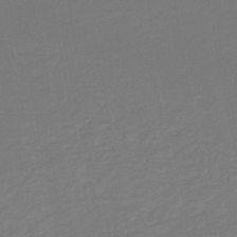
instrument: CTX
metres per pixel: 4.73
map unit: HNb
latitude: -47.2187
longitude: 56.0472
